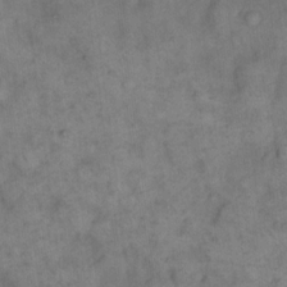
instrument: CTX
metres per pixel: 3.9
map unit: eHh
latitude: 14.3846
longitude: -65.6505
